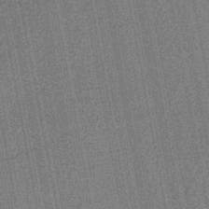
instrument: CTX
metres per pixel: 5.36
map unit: lHb
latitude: -47.5966
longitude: 75.7667
